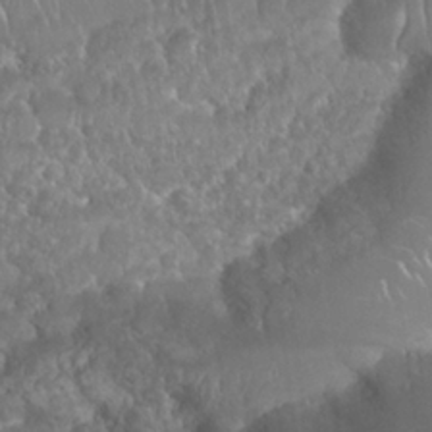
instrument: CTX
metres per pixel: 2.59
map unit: Nhu
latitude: 25.3481
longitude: -60.8569
